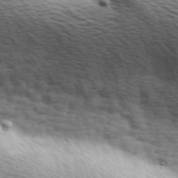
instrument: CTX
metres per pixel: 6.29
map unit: Hve
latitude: 24.2144
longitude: -97.3859
